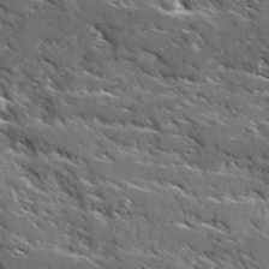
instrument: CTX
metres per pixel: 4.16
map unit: Ave
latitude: 17.3482
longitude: -129.8205
